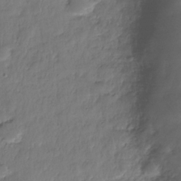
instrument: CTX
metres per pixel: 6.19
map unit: Nhe
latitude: -36.9163
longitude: -178.2145
